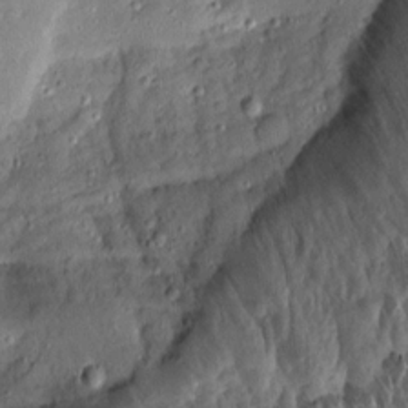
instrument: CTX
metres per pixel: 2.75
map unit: Aa
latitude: 13.3860
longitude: -140.1577
